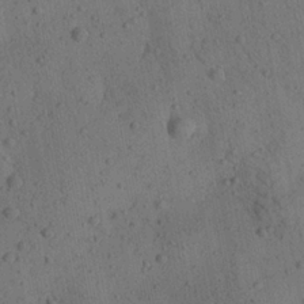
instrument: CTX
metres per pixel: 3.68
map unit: Aa
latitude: 22.8758
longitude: -142.9514
